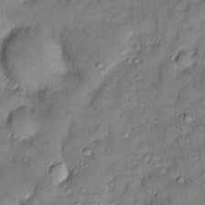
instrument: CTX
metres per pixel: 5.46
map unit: Htu
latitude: -6.4251
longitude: 158.6141
